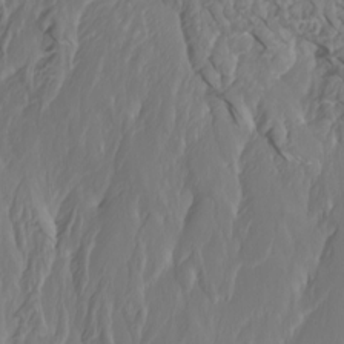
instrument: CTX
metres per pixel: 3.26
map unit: Htu
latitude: -7.1053
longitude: -70.9891
